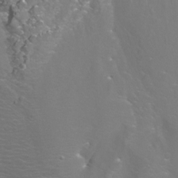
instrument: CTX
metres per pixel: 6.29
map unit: Nhu
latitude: -7.9745
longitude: -74.6302
